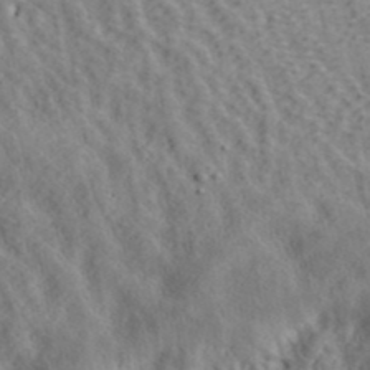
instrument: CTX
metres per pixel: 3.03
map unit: ANa
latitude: 42.2334
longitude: 52.6707
